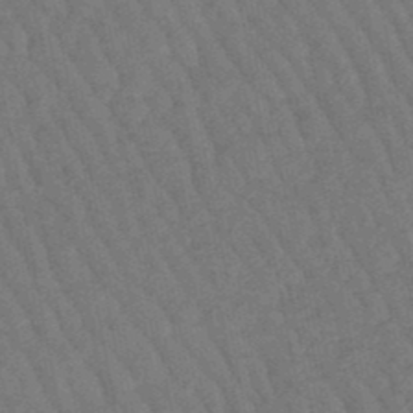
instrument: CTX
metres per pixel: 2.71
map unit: lHb
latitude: -47.3509
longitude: 76.9353
